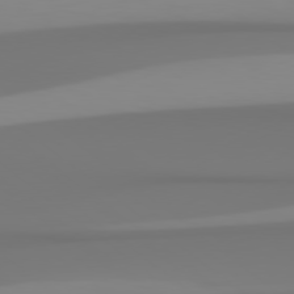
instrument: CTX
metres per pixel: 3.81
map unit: Hpe
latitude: 78.4034
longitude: -136.1011
